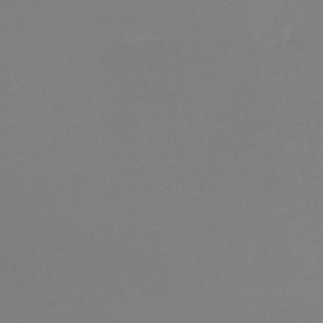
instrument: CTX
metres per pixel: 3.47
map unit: lHb
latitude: -45.0298
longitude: 64.0850
